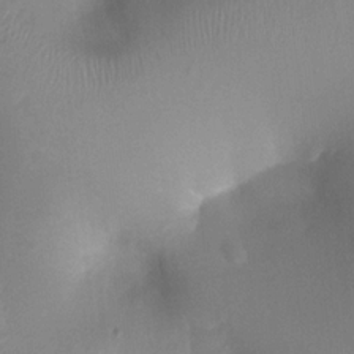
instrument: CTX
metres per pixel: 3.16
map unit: Ht
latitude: 1.8016
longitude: -21.6127
